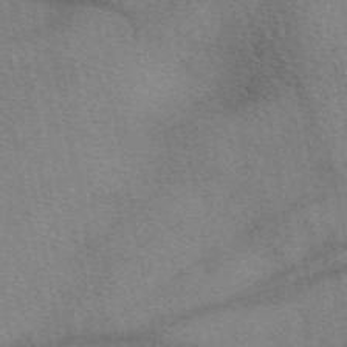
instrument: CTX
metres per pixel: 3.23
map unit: eAb
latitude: 50.2900
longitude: 110.3495
